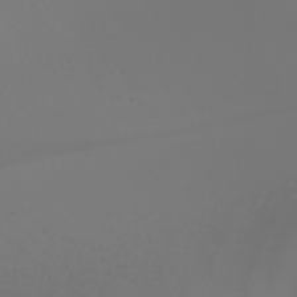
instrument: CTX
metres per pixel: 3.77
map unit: Nhu
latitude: -4.4440
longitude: -90.7624
